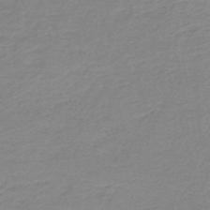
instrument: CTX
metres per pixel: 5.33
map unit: lHb
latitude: -45.0675
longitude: 65.9178
